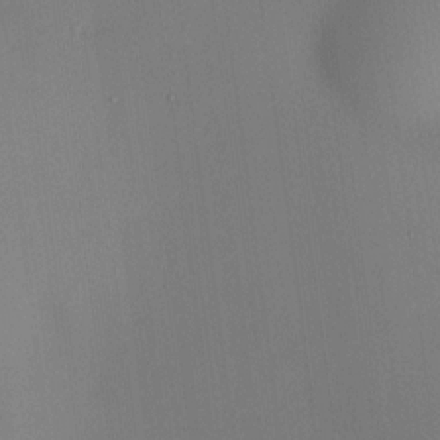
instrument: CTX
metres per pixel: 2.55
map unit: HNhu
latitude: 13.8583
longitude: 13.5399
